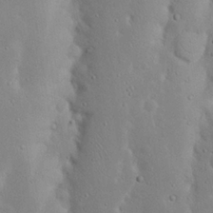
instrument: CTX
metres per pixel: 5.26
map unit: Nhu
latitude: 23.4993
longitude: -72.6869
